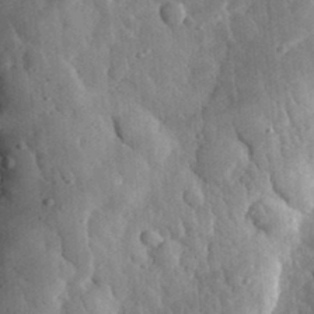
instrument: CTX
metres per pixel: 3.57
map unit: eHh
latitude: 33.0836
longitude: -80.2522
